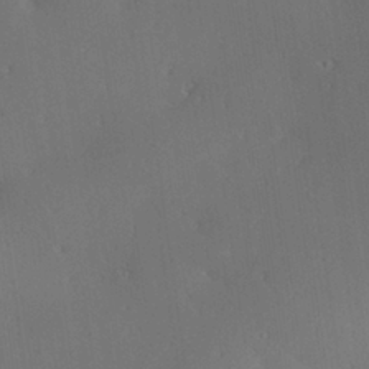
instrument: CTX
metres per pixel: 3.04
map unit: Hve
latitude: 26.7435
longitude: -94.5168
